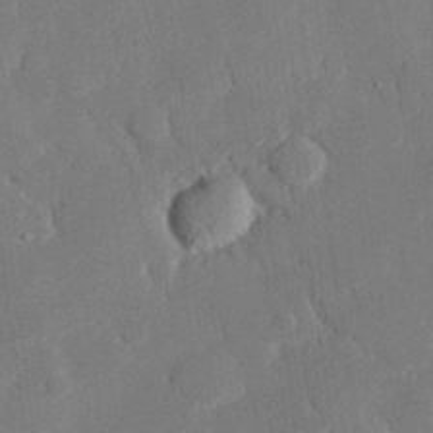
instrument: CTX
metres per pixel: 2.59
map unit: eHh
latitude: 28.0633
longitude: -80.6490
